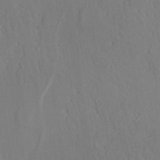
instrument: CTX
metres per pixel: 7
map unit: lAvf
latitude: 28.6490
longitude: -109.2348
